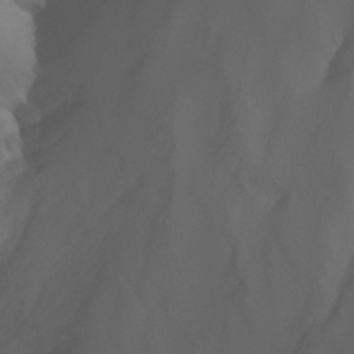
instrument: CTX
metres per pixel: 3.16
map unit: Nhu
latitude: -14.4629
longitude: -58.7057
